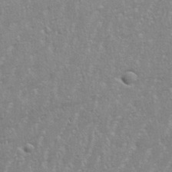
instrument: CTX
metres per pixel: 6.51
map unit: eHh
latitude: 34.4601
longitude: -132.2712
